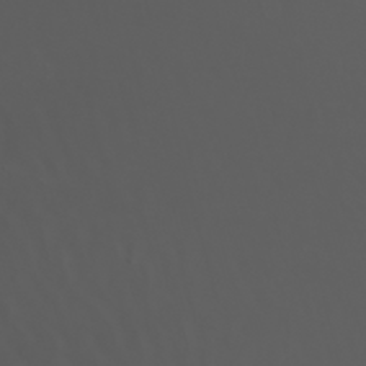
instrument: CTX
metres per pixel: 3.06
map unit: Nhu
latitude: -7.4643
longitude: -84.7435
